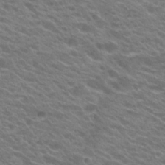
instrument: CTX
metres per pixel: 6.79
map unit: Hto
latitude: 22.9703
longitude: -37.4993
